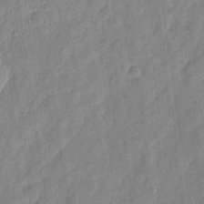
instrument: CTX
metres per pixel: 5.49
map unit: eHh
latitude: 7.7639
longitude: -74.3089
